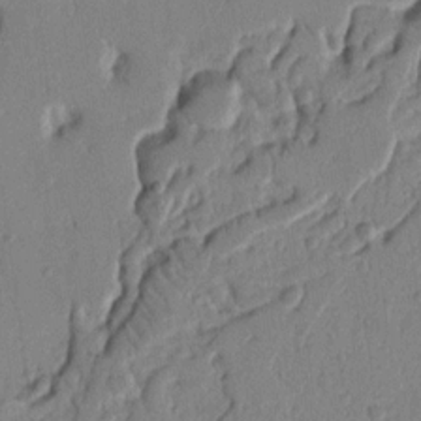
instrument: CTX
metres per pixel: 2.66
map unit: Nhu
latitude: 15.4238
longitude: -78.8758
